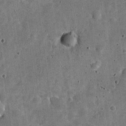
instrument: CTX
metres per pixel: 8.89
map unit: Nve
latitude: -25.6722
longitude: 105.5777
